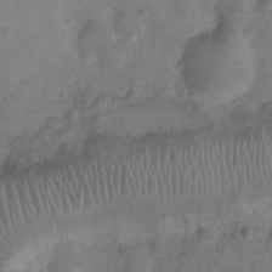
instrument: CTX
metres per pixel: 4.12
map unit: Ht
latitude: -6.4251
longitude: -21.4616
